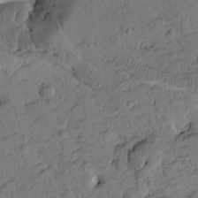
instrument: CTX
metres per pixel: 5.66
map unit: Htu
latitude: 1.4804
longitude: 177.3132
